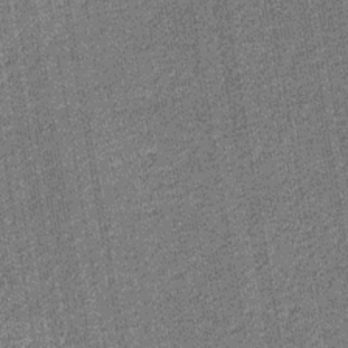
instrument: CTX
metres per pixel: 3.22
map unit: eHb
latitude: -30.4440
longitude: 67.5966
